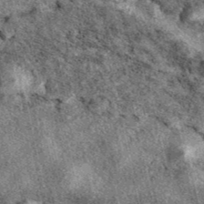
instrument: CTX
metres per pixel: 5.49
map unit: eAb
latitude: 39.8205
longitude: 109.3510
